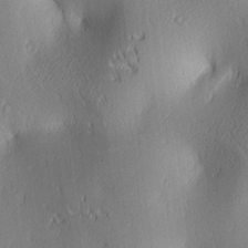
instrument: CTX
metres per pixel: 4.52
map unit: lAa
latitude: 3.2159
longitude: -117.6694
